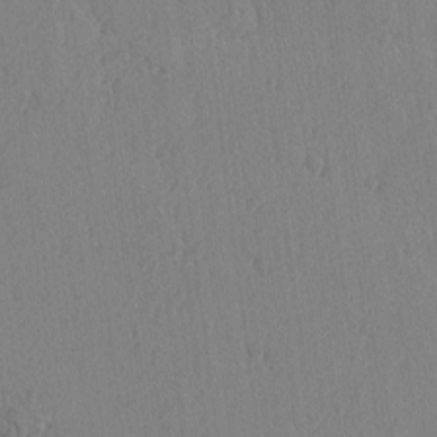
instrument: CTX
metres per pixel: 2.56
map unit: lAvf
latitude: -5.4643
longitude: -114.9702
